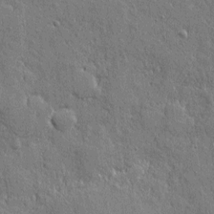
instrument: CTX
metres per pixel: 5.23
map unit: eHh
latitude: 4.6679
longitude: -75.4238
